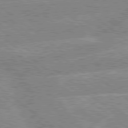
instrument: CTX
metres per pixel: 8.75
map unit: lApd
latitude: 79.1970
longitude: -156.3278
